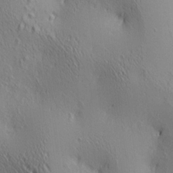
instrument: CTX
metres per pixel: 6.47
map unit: lAa
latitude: 4.2145
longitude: -117.7261
